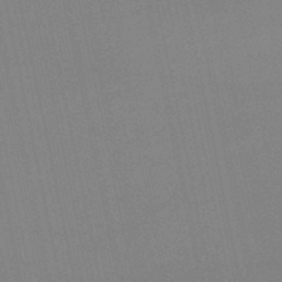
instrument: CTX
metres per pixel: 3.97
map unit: lHb
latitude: -46.2172
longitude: 58.5573
